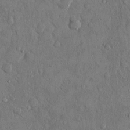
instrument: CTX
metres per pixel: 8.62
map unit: eHh
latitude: 14.8191
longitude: -68.3656
